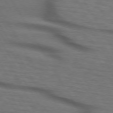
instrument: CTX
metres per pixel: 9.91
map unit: lApd
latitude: 73.3104
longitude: -73.5183
